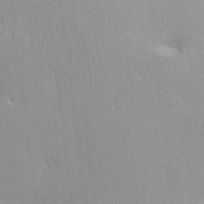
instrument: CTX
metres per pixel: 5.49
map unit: Nhe
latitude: -2.2172
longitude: -59.0459
